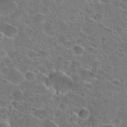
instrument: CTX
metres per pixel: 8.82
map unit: Hto
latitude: 26.1011
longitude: -46.1578
